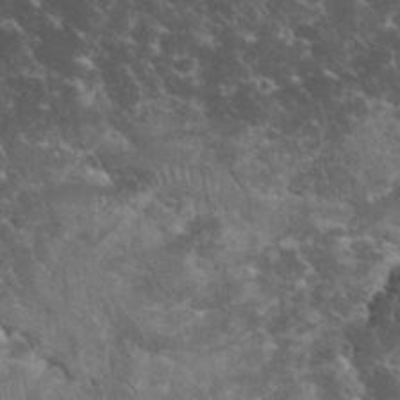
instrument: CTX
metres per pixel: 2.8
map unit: eHh
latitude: 33.8961
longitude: -65.3671
